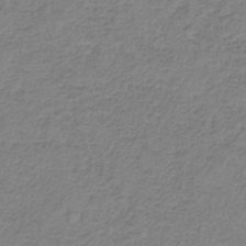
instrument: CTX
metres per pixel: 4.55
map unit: HNb
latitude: -35.0108
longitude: 53.4454
